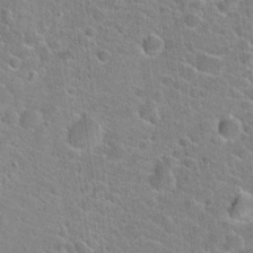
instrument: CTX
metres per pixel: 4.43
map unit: Hto
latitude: 22.4979
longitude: -44.9136
